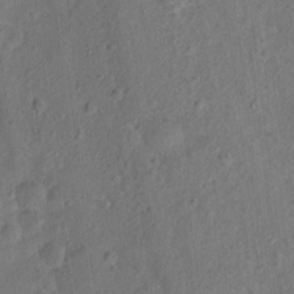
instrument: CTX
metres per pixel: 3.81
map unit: Hto
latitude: 15.9528
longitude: -42.3656
